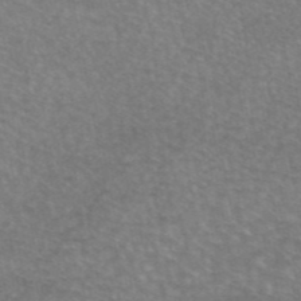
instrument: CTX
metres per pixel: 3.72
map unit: eAb
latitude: 45.4048
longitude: 106.1228
